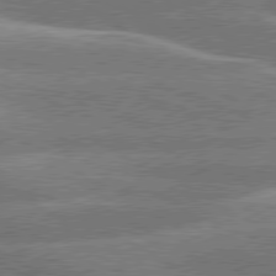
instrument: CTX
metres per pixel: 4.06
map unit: lApd
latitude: 79.9717
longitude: -134.3467
